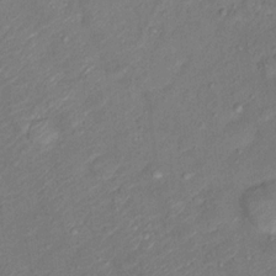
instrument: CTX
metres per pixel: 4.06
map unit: Ht
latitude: 12.9892
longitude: -39.4804
